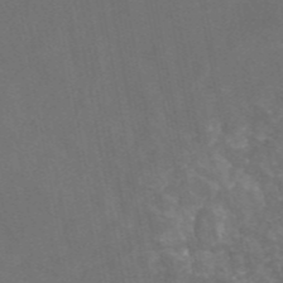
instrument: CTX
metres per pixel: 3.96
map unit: eAb
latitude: 46.4979
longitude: 115.2565
